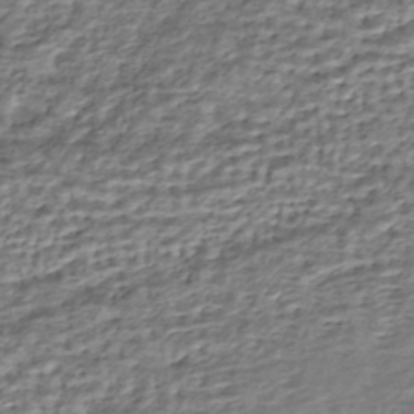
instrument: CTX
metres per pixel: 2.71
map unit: HNhu
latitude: -43.6910
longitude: 106.0283
